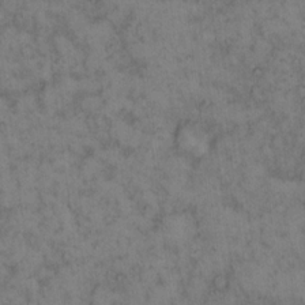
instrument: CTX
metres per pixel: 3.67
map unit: eHh
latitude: 15.2537
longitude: -64.2334
